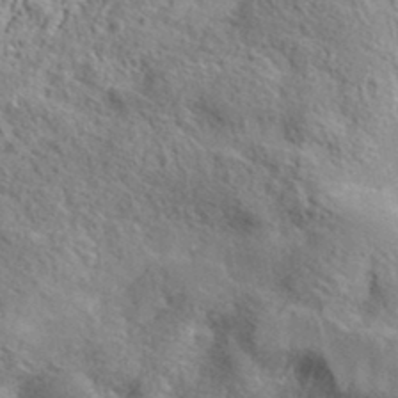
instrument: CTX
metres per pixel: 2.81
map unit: lHvf
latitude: 37.1781
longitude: -87.6316
